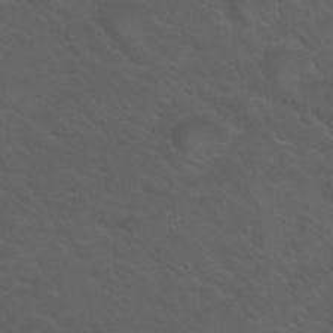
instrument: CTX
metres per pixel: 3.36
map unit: Nhu
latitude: 29.3481
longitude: -50.3278
